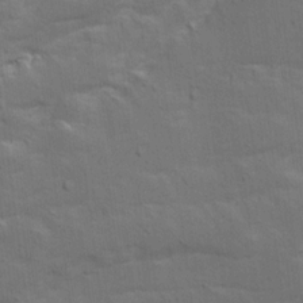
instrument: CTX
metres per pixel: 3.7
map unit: Ave
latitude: 15.7828
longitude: -138.5546
